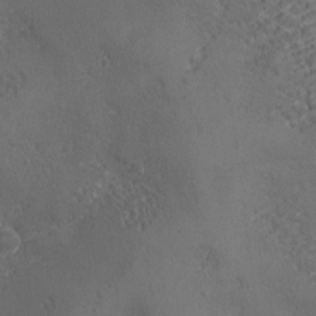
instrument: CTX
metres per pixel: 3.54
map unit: Ave
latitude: -7.1242
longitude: -119.7449
